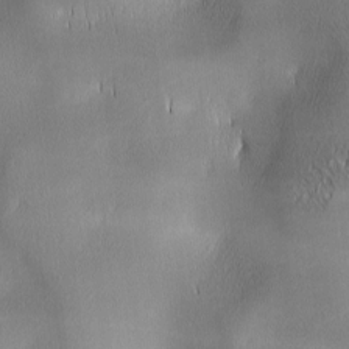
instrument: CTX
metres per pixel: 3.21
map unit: lAa
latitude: 1.9717
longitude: -117.1781
